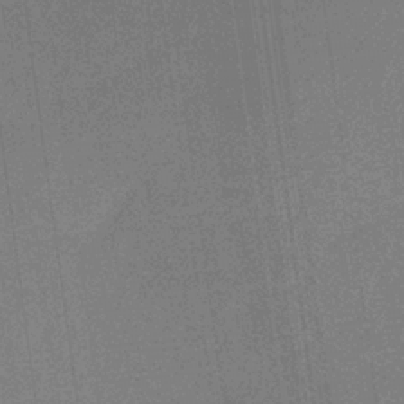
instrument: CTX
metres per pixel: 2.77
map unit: HNb
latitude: -32.8597
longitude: 57.0486
